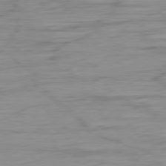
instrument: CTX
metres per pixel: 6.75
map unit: Ap
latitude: -78.5195
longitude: -78.4979
